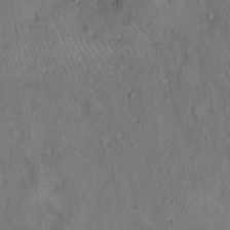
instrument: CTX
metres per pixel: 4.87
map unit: Hto
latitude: 14.7058
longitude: -61.5182
